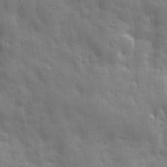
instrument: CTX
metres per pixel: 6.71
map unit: Ave
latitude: 13.0459
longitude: -104.0633
